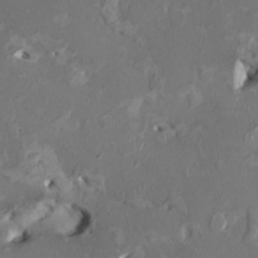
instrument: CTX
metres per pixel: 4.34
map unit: HNhu
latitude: 1.7449
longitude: -4.5735
